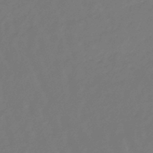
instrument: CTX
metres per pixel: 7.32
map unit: eHb
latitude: -46.8408
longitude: 81.8423
